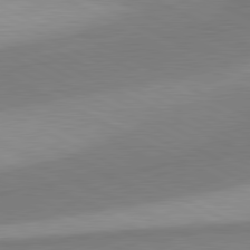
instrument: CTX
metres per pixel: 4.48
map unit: lApd
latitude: 81.0269
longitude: 157.5966
